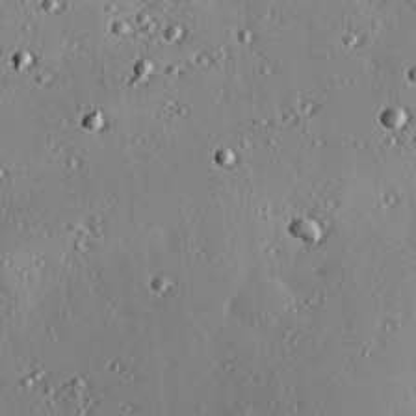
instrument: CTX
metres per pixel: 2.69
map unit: eHh
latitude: 23.6505
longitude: -90.5735
